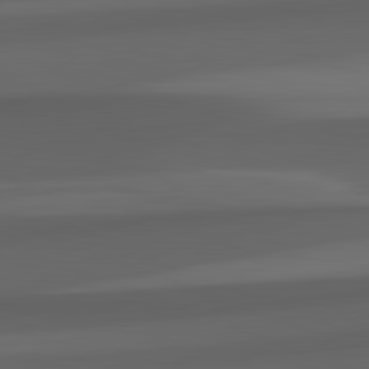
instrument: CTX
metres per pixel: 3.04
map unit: lApd
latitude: 82.5545
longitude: 143.8611
